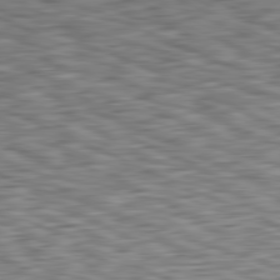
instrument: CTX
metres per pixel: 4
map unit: Ap
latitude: -81.4833
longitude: -83.3859
